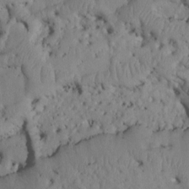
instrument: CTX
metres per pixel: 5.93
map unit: Htu
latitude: 2.9513
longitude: 147.7666
